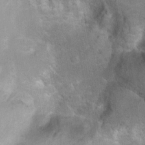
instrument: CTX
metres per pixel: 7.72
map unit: Hto
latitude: 6.8569
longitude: -30.5357
